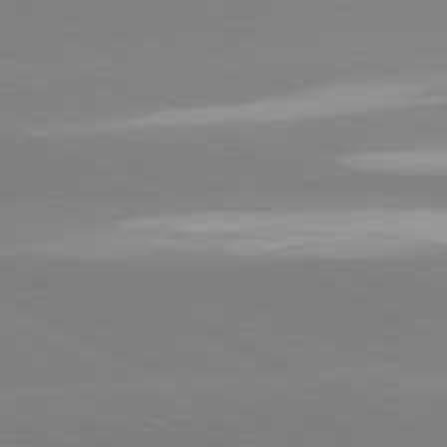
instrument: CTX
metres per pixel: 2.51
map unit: lApd
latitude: 80.7813
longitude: -154.6490
